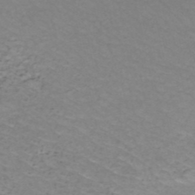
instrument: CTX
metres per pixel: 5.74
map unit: HNb
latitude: -50.1606
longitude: -54.0633
